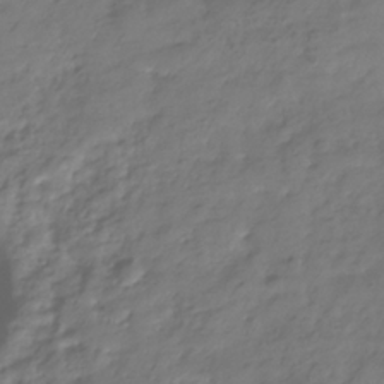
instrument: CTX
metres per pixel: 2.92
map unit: Hve
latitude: -33.1809
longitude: 91.0676
